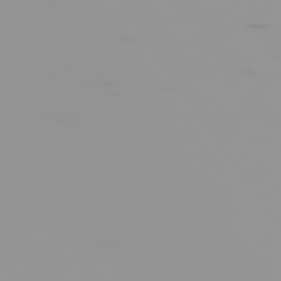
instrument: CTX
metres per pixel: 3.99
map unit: Hpe
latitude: -74.9164
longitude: 6.7085
